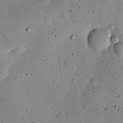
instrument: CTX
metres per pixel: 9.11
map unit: eHh
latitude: 24.6301
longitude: -71.1214
